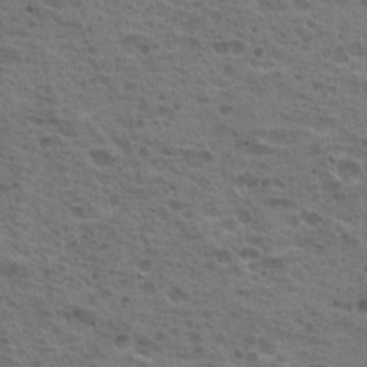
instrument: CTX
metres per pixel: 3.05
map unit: Hto
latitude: 18.9136
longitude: -31.9339
